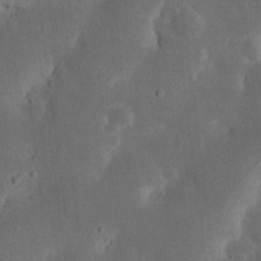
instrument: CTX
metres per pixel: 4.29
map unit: Nhu
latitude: 19.0836
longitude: -74.8002
